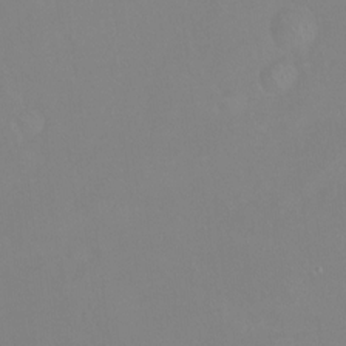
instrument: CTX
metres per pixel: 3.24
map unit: Ht
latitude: -14.6330
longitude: -42.8947
